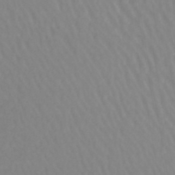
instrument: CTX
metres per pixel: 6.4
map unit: lHb
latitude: -44.9920
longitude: 66.0850
